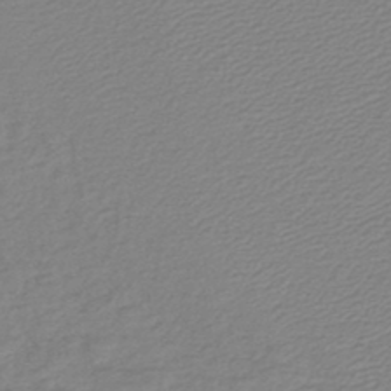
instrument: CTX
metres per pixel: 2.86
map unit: lHb
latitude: -45.2187
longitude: 60.6707
